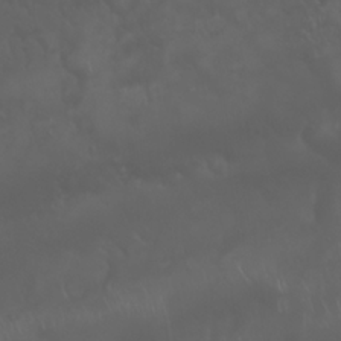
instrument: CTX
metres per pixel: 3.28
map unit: Nhu
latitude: 22.7057
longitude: -64.4979
